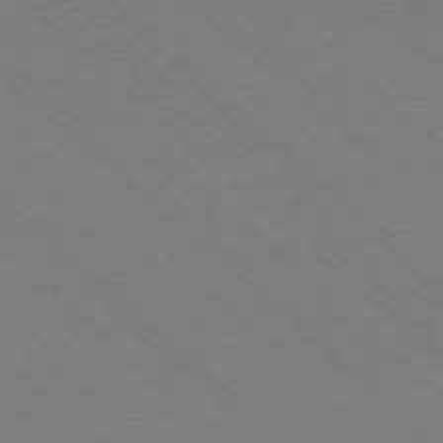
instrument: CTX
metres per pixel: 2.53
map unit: Ap
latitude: -77.5966
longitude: -65.3860
